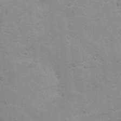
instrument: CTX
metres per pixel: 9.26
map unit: Ht
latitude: 4.5546
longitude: -28.2333
